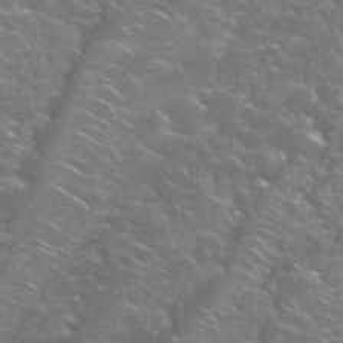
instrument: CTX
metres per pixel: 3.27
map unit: Nhu
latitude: 28.7246
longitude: -60.5545
